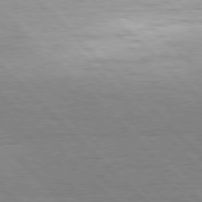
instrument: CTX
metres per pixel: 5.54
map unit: Hpe
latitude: 77.0458
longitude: -127.2915
